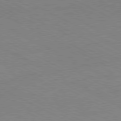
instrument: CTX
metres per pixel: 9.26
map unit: Hpe
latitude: -81.1053
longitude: 17.8801
